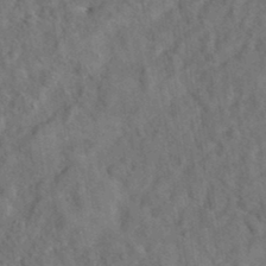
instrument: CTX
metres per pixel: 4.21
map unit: eAb
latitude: 34.4034
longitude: 110.3117
